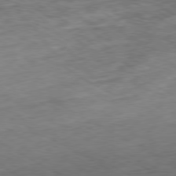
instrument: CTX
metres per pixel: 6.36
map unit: Hpe
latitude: -80.4062
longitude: 21.4643
